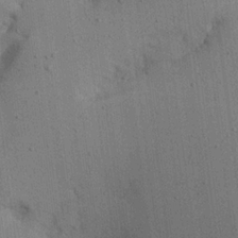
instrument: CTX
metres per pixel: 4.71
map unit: Aa
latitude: 22.1578
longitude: -144.3278
